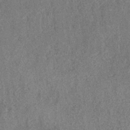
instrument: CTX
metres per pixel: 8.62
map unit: eHh
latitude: -40.1228
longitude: -26.9136
